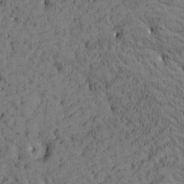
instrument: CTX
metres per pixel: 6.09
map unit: Htu
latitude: -3.2186
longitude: 175.1431
